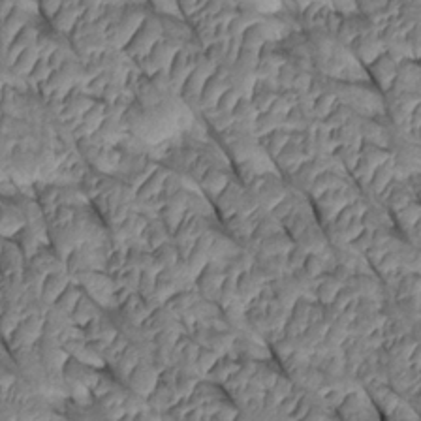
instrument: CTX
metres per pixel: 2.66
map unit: Htu
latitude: 0.8569
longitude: 148.0094
